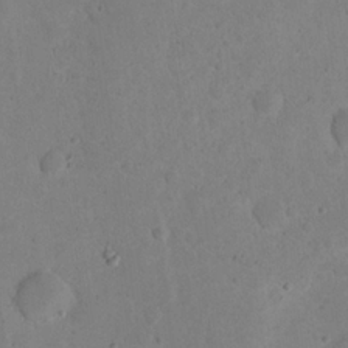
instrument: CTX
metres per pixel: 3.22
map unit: eHh
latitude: 20.1767
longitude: -62.8191
